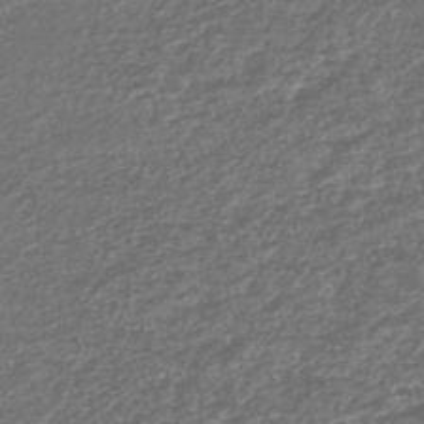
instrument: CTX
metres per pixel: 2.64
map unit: lHb
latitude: -43.6343
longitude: 71.1053
